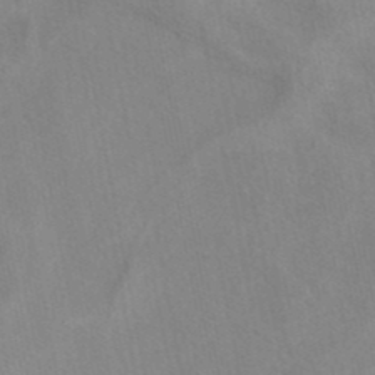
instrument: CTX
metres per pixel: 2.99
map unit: eAb
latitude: 40.3656
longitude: 105.2187
